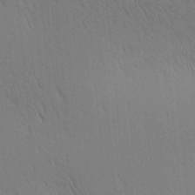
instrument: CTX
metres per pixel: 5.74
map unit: lAa
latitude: 10.8569
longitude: -108.4790
